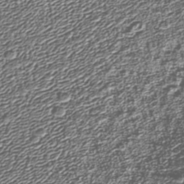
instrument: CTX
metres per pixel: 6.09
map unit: Nhu
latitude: -39.5021
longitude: -83.8394
